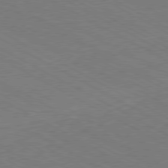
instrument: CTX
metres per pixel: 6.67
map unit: Hpe
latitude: -80.7274
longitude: 17.6533
